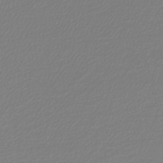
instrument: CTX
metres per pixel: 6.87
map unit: lHb
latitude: -44.4062
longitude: 72.6329
